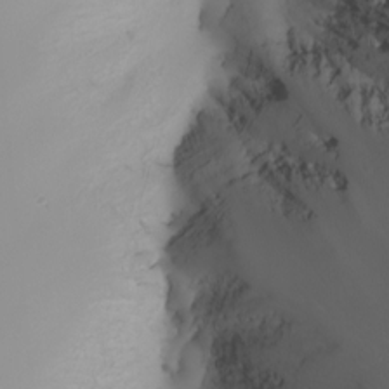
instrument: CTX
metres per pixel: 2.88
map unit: Nhu
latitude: -7.0297
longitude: -81.8394
